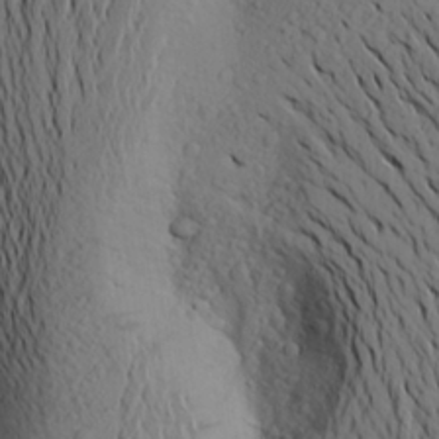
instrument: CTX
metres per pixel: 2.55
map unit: Aa
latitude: 24.4412
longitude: -147.3293
